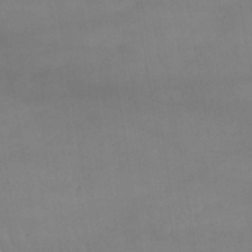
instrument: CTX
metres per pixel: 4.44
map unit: lHb
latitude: -40.2739
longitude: 66.5196
